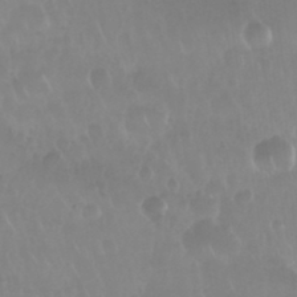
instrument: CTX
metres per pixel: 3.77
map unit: Nhu
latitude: 29.4615
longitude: -56.4601
